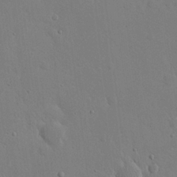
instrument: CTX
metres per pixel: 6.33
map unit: eHh
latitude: 20.5735
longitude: -70.9891
